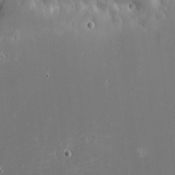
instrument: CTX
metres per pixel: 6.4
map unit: eHh
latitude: -2.4440
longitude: -84.1956
